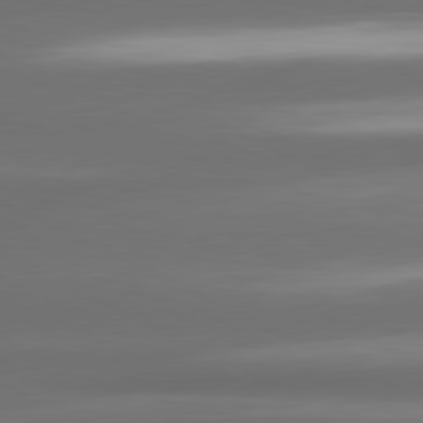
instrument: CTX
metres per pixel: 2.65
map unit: lApd
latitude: 80.9325
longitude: -142.1011
